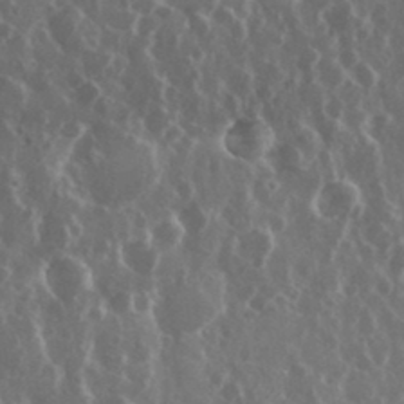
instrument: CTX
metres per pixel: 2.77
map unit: eHh
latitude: 34.3278
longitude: -58.5357
